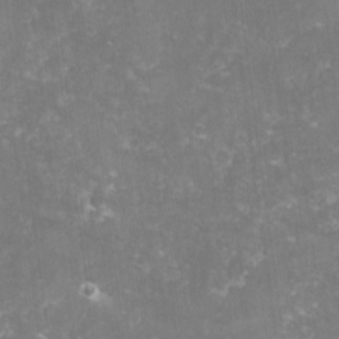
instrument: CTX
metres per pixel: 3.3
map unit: lHvf
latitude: -14.3873
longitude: -98.8002
